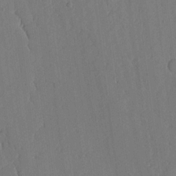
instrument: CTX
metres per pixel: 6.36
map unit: lHvf
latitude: 18.5356
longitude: -112.7246
